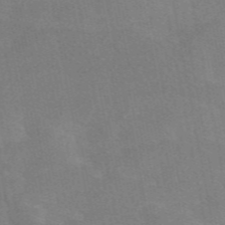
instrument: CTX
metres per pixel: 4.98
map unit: eAb
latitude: 48.9703
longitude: 120.8597
